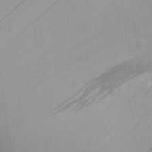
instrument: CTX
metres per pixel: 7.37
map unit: Aa
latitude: 29.1970
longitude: -132.4601
